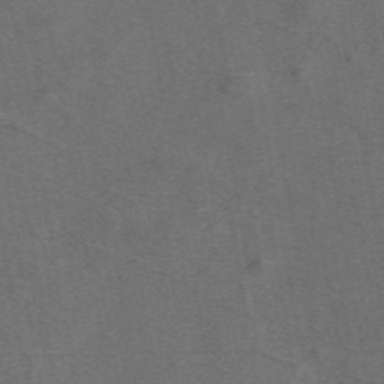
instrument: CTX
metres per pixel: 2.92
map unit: ANa
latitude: 45.0080
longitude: 30.1794
